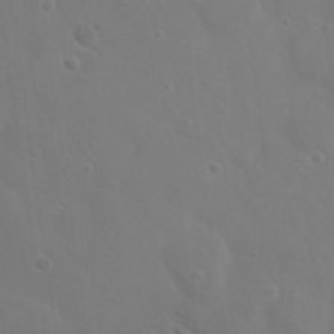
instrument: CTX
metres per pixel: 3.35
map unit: Nhu
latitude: 17.8017
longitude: -30.3845
